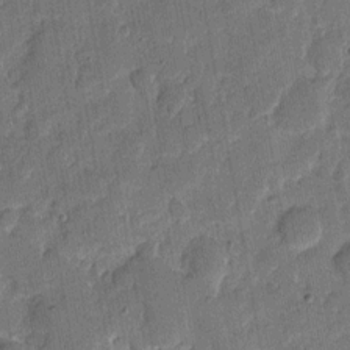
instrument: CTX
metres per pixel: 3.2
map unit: eHh
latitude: 8.2901
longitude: -66.4412
